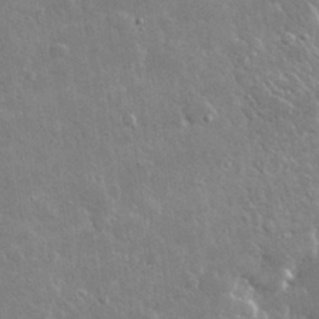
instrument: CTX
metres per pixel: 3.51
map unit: lHvf
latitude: 32.5546
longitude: -92.6868
